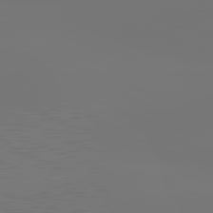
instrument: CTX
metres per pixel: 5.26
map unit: lApd
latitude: 81.9150
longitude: -154.3278
